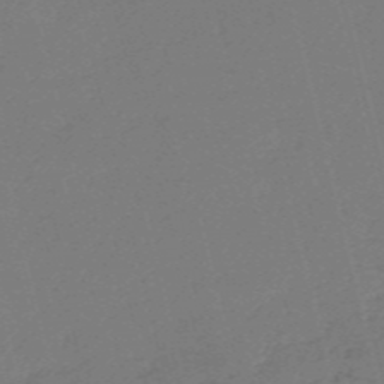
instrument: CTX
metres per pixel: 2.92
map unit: HNb
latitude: -55.4455
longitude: -39.3104
